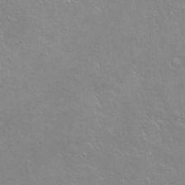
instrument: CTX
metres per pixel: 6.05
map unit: Hto
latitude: -7.4076
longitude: -46.5735
